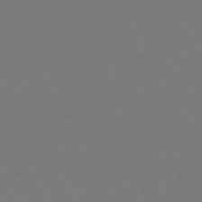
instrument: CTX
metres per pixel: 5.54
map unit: Hpe
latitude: 72.9703
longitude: -127.7639
